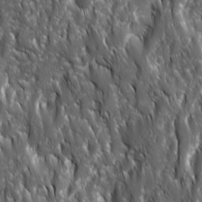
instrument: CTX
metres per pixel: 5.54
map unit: Ave
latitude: 15.7450
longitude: -133.4238
